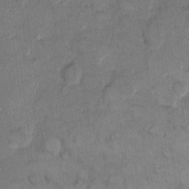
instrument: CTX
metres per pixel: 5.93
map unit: eHh
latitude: 9.9150
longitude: -64.7246
